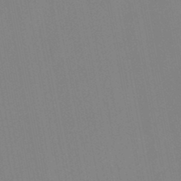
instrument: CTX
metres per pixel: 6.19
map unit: lHb
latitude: -48.0094
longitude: 71.8611
